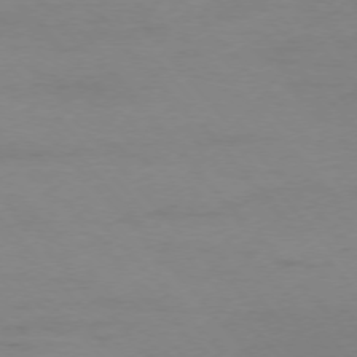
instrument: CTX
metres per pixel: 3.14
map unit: Ap
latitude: -76.4629
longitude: -83.6504
